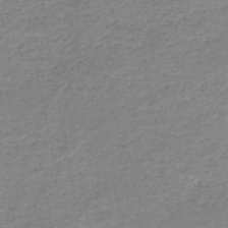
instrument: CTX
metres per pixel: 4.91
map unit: HNb
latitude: -48.6897
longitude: -39.7261
